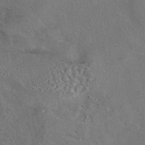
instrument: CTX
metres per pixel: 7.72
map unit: eAb
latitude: 43.0459
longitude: 104.1983
